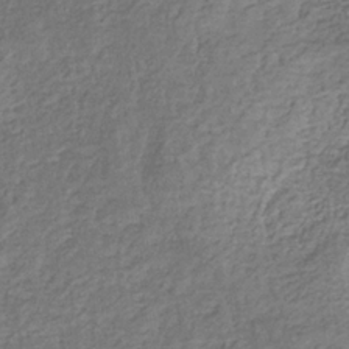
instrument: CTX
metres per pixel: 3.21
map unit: eHb
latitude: -32.0283
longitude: 73.1620
